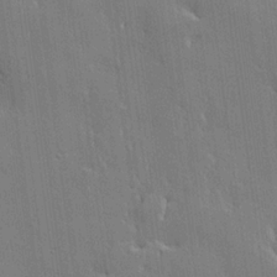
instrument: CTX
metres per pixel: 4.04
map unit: lHvf
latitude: 21.8584
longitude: 146.5385
